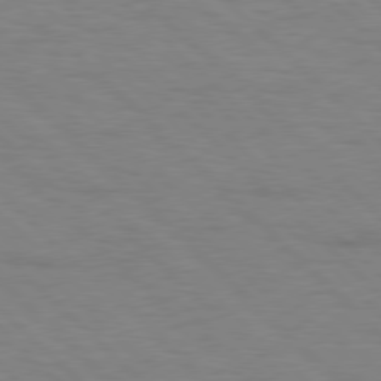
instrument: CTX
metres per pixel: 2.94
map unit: Hpe
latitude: 77.6505
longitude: -155.1025
